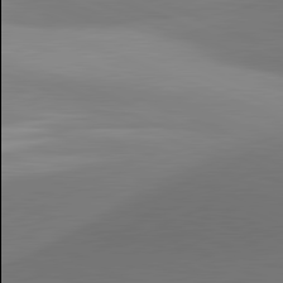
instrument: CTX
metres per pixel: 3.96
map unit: lApd
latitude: 81.5182
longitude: 142.0094
